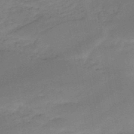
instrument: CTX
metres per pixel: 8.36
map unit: HNb
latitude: -49.6533
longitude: -39.5938
